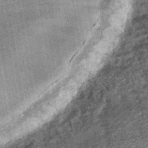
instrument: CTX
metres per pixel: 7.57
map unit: HNhu
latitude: -43.0297
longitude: 98.4251
